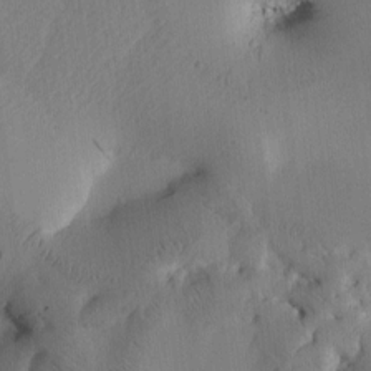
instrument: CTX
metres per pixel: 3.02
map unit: Htu
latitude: -2.7274
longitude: 168.4440
